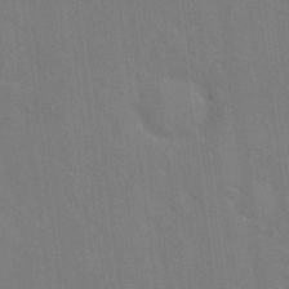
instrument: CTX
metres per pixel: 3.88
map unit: Hto
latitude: 20.7813
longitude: -54.2522
